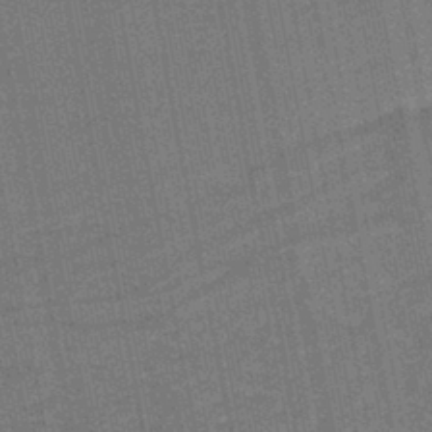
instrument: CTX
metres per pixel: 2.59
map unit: lHb
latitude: -37.4832
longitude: 57.2565
